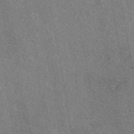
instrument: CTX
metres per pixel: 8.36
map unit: eAb
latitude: 50.4790
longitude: 116.0660
